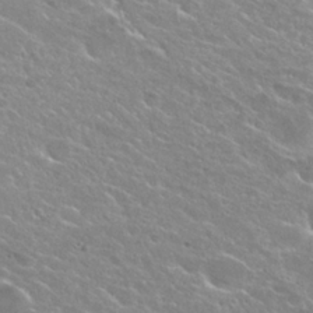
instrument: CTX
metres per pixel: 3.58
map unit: Hto
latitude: 25.5371
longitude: -37.8584
